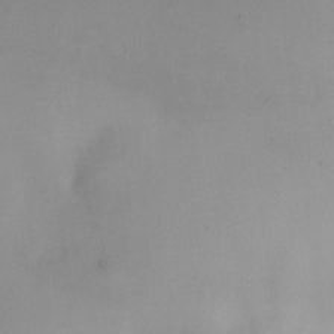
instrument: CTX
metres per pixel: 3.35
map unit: HNhu
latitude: 5.8016
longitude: 9.1053
